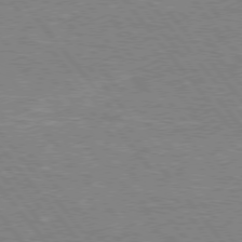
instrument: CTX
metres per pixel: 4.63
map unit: Hpe
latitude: 75.7639
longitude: -156.7813
